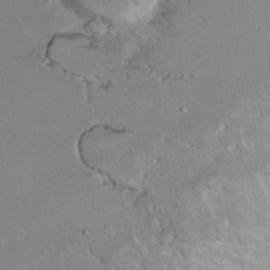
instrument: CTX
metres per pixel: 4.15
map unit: Ht
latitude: 6.5924
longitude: -29.9717
